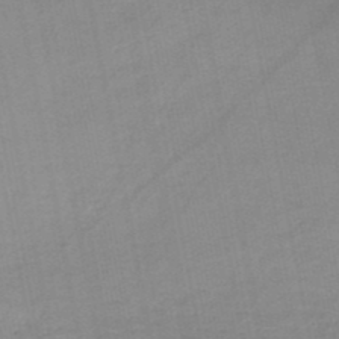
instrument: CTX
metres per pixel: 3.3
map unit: HNb
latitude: -47.8800
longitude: -48.3089
